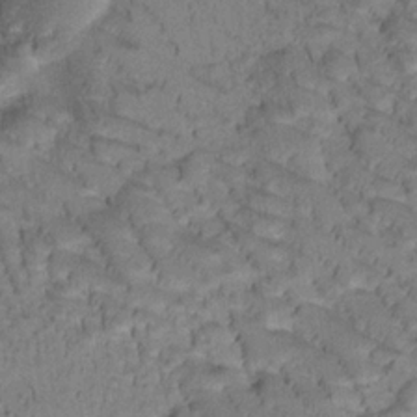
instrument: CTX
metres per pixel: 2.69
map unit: Htu
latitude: -0.9731
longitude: 172.8786
